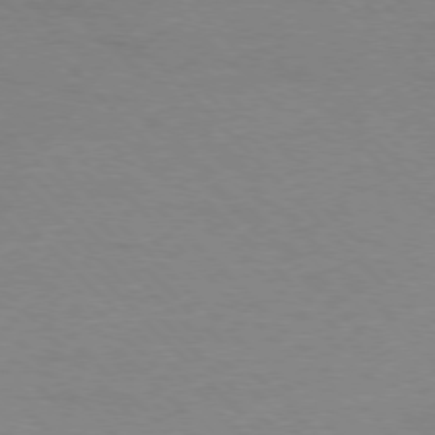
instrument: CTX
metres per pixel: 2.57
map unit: Ap
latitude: -77.7289
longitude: -87.8394
